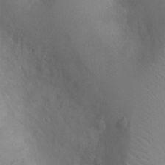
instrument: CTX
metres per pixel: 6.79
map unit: Ht
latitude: -2.3306
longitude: -16.3467
